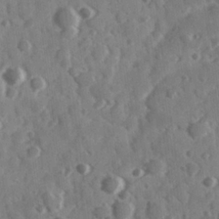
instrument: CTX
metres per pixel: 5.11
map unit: Hve
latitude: 24.6112
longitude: 146.8408
